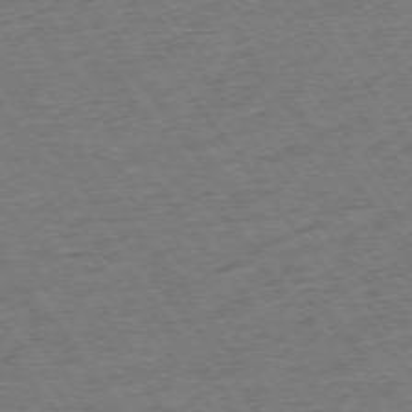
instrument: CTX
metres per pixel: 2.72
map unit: Ap
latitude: -74.8408
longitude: -88.5357
